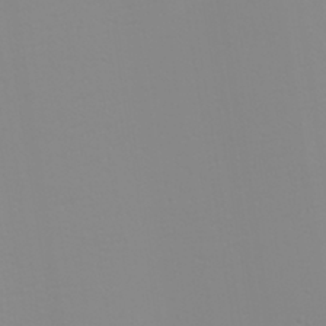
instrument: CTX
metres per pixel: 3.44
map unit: eHh
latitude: -6.6707
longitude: -80.5735
